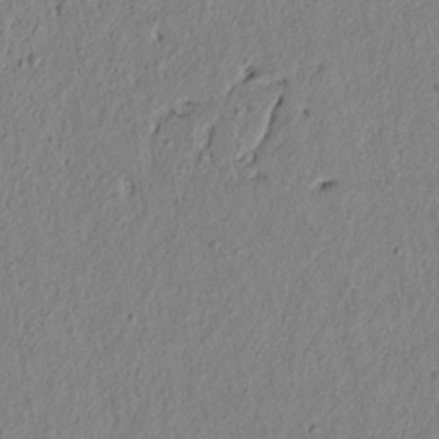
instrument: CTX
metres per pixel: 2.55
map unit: lAvf
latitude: 6.7057
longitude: 165.0865
